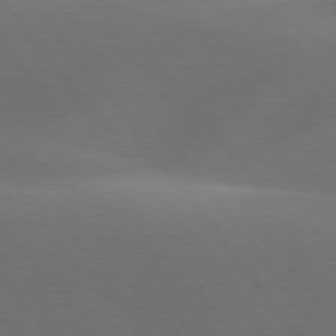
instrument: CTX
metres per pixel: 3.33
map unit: lApd
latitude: 77.9150
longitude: -52.2334
